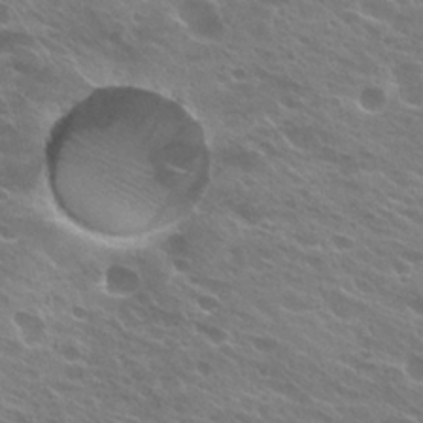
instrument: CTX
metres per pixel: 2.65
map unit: Hto
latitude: 25.1592
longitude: -37.4993
